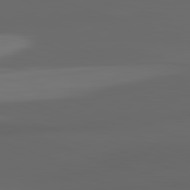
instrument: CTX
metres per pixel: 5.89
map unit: lApd
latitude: 82.8191
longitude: -135.6316
